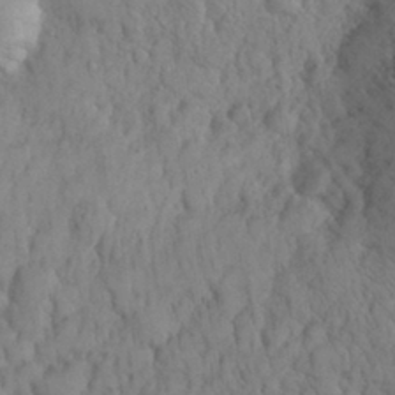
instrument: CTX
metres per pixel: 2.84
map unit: eHh
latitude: 31.6316
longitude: -67.5182
